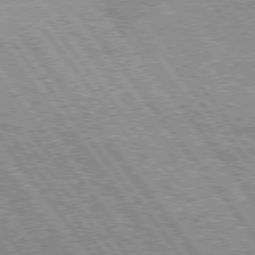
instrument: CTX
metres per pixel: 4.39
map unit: Hpe
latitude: 75.6127
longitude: -156.1766
